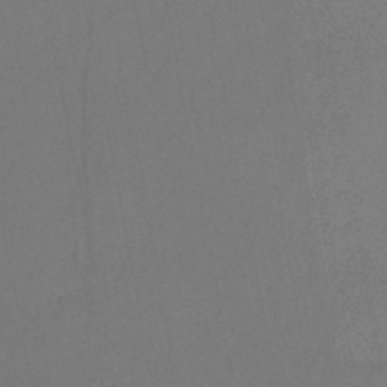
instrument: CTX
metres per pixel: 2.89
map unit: HNb
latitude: -47.1053
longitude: -40.1199
